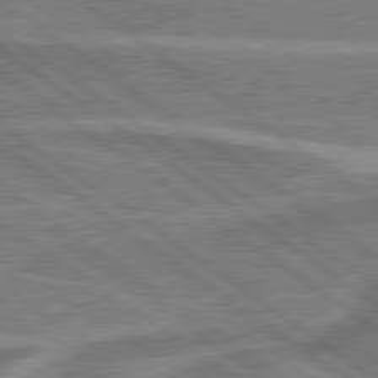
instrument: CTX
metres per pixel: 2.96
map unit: lApd
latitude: 79.7261
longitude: 174.0472
